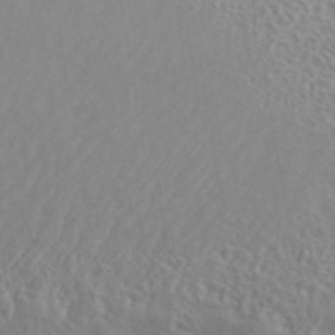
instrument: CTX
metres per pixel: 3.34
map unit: ANa
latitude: 40.5545
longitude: 28.4818
